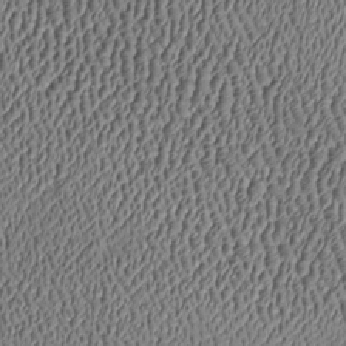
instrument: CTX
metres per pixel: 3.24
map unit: Htu
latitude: -7.3320
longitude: 156.6707
